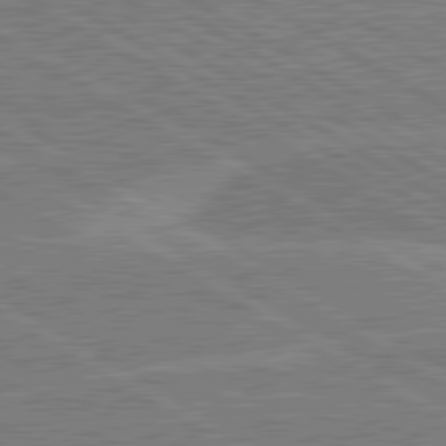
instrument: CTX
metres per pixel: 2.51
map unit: lApd
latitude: 80.6490
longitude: 169.7666
